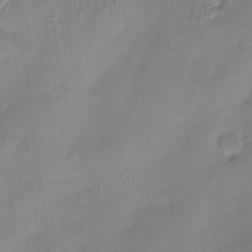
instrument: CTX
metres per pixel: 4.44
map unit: Hve
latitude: -10.1039
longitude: 176.3684
